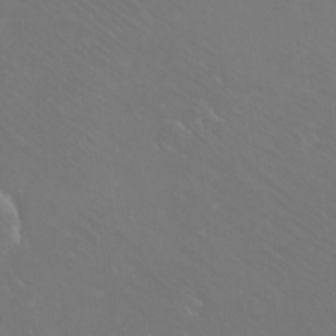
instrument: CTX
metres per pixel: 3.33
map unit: eHh
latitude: -10.7463
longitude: -65.1970
